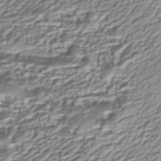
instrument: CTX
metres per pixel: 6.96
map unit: Nhe
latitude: -45.3510
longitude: 151.8611
